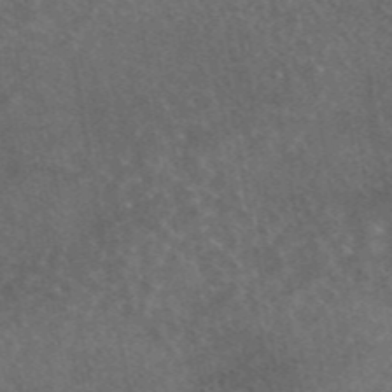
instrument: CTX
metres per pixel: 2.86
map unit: eAb
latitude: 45.2348
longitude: 123.3888
